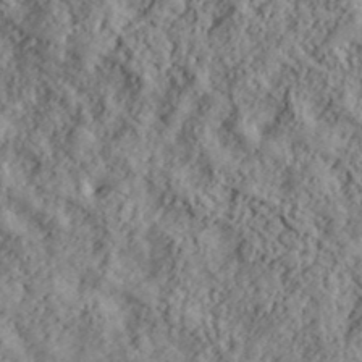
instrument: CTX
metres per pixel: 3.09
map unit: lHvf
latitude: 40.3845
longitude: -88.4979
